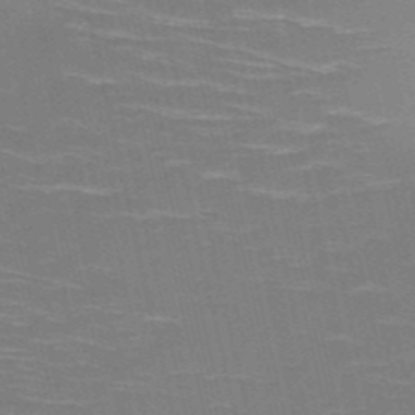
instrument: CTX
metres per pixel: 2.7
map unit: HNb
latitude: -50.7652
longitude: -45.4615
